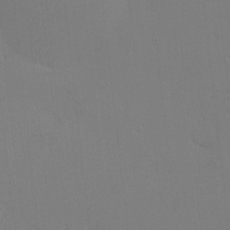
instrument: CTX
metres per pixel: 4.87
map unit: HNhu
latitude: 7.2348
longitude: 3.9556
